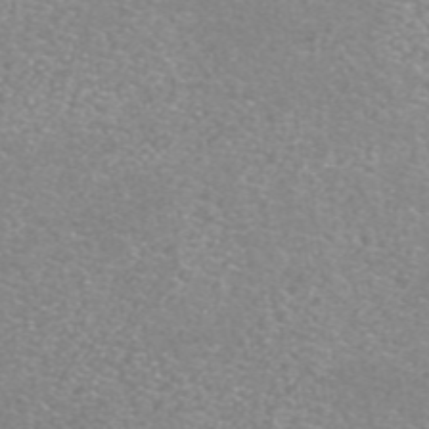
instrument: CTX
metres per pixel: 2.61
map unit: ANa
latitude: 42.5357
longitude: 25.8800
